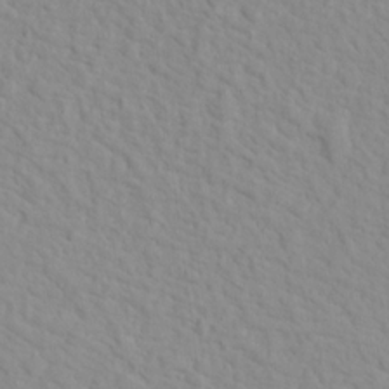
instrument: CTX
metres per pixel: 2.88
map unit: Hto
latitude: 16.0633
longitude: -36.1956
